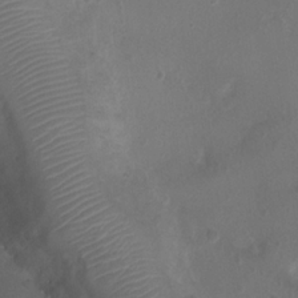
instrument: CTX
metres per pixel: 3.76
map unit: Ht
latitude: -3.5777
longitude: -18.6301
